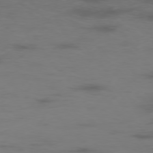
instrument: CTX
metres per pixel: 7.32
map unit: Hpe
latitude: -76.2550
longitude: -11.0270
